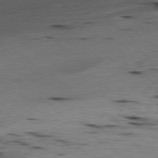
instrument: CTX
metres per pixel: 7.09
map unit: Ap
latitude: -79.2565
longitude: -92.2144
